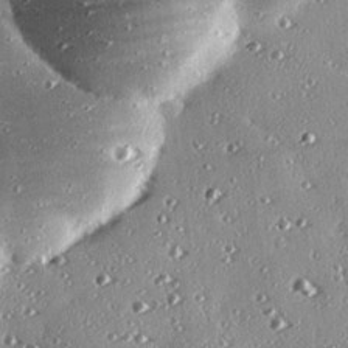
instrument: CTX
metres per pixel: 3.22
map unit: eHh
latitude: 23.9150
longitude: -89.6883
